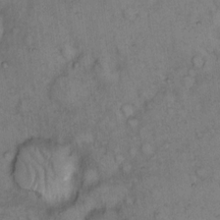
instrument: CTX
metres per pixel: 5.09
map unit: eHh
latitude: 15.2348
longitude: -64.0633
